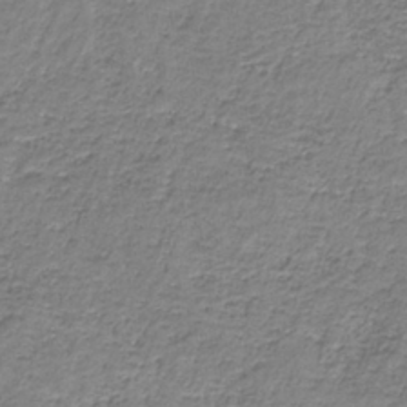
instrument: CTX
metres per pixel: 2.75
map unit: eAb
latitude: -37.2753
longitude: 53.0297
